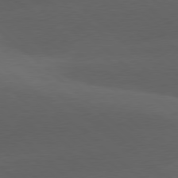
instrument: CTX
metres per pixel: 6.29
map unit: lApd
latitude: 78.2901
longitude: -52.1011
